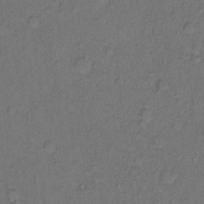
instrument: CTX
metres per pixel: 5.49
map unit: Hto
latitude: 10.8947
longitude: -62.2334
